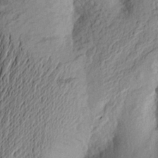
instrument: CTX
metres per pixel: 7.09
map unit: Aa
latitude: 23.7827
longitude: -149.8583
